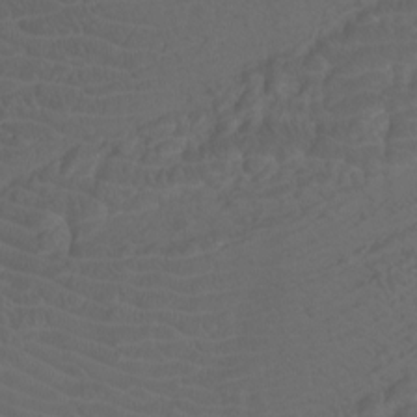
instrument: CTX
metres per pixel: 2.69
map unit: Htu
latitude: -11.9178
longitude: -72.7813
